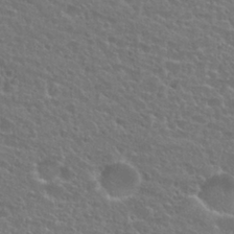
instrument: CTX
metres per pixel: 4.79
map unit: Nhu
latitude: 27.5371
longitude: -51.4615
